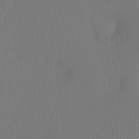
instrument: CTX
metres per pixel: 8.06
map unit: Ht
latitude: -7.1998
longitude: -31.1215
